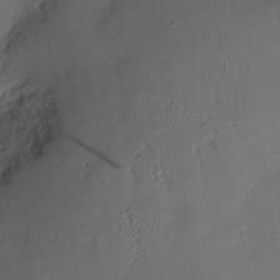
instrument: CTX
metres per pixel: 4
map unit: Nhu
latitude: 3.0458
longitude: -75.5182
